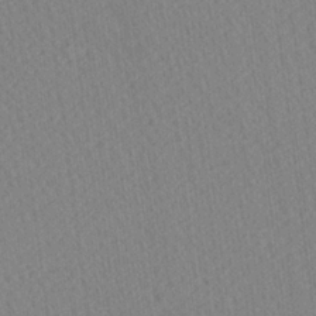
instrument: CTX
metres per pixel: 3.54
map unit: Ave
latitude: 20.8569
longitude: -139.1214
